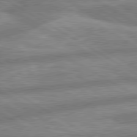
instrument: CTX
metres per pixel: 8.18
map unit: lApd
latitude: 80.2900
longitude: -167.6316
